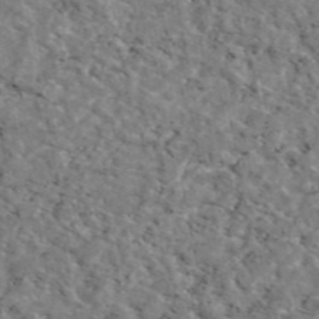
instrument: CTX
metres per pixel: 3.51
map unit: eAb
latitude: 49.3293
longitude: 111.8989
